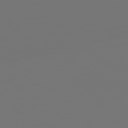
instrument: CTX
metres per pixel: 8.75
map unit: Hpe
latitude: 79.0081
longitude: 176.4440
